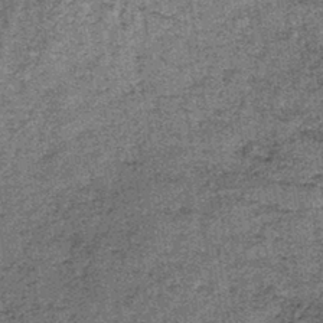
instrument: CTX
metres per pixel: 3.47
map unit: lHb
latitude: -39.4832
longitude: 66.6708
